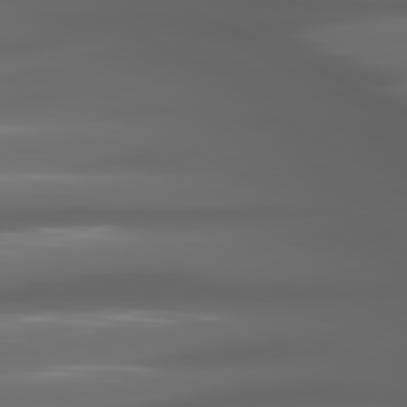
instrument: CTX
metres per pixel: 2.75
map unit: lApd
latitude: 80.7813
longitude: -141.1970
